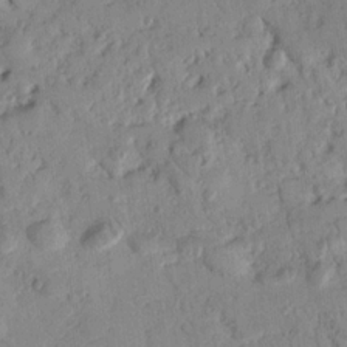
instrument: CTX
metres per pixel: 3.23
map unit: Nhu
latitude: 17.7828
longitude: -78.2523
